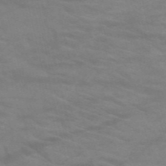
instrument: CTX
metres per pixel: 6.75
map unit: HNb
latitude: -53.2565
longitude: -45.6883
